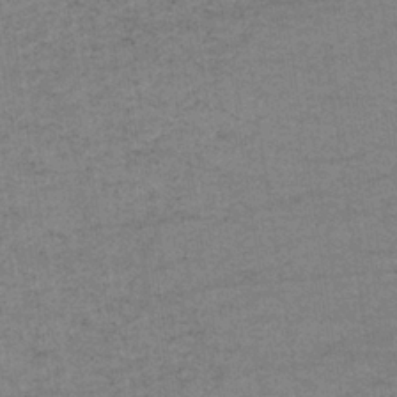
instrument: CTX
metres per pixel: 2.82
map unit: lHb
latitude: -34.4062
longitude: 70.7463
